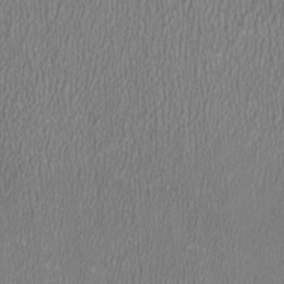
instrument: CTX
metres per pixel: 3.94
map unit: HNhu
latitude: 0.3278
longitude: -0.3467
